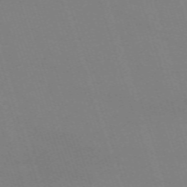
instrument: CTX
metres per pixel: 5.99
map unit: eHh
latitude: -63.5021
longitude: 51.0297
